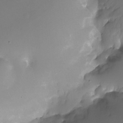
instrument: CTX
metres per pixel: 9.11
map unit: Ht
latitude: -11.0864
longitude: -45.1970
